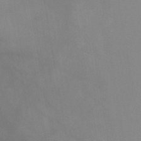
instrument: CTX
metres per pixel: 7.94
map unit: HNb
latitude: -45.1998
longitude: -44.7813
